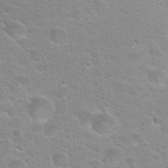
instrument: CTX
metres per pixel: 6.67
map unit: Hto
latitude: 24.0255
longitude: -50.3845
